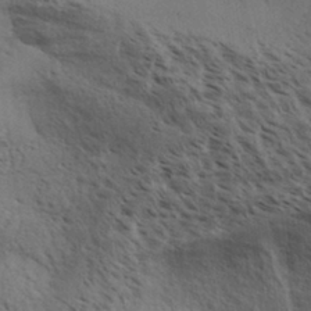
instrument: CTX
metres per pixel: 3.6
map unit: Aa
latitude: 32.2334
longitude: -140.2144
